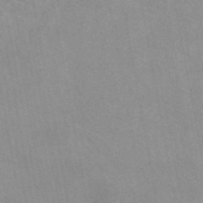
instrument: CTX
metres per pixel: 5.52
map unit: eAb
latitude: 45.2537
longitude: 124.5763
